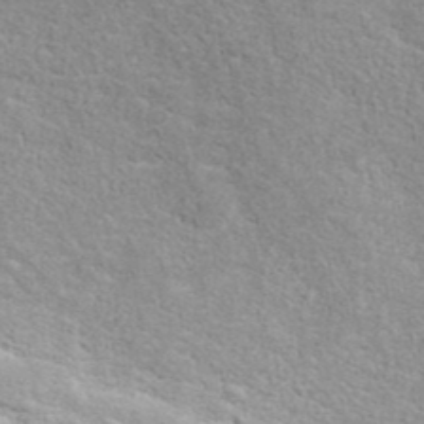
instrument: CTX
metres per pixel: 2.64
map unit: ANa
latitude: 40.4601
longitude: 20.3495
